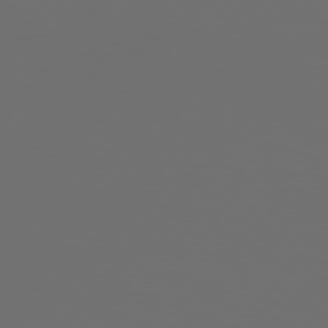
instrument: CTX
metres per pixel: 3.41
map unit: Hpe
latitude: 76.6490
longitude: -140.0633
